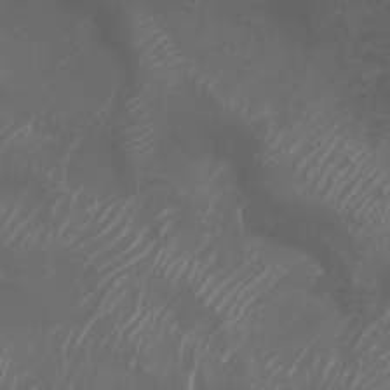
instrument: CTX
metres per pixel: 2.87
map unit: Nhu
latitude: -7.7477
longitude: -82.8191
